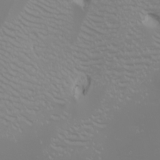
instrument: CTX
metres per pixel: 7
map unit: Nhu
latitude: -6.9730
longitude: -96.4223
